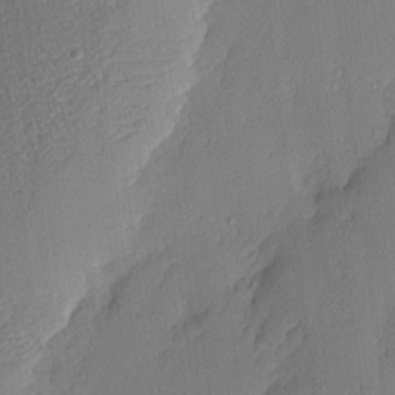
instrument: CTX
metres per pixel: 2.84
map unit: Nhu
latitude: 1.9150
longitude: -76.5168
